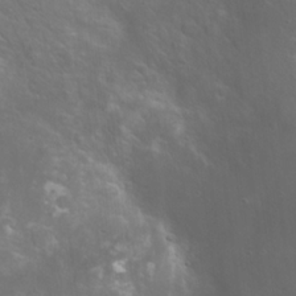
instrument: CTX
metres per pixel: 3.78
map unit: Hto
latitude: 19.5749
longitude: -54.3845
